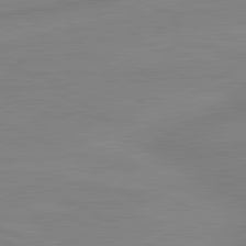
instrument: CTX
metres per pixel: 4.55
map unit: lApd
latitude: 81.4426
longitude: -173.7071
